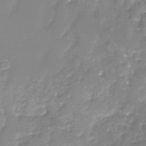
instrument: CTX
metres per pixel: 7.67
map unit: Nhu
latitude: -29.8045
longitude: -63.9906
